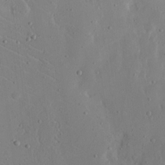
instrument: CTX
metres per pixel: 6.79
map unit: eHh
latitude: 16.0633
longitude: -67.7449
